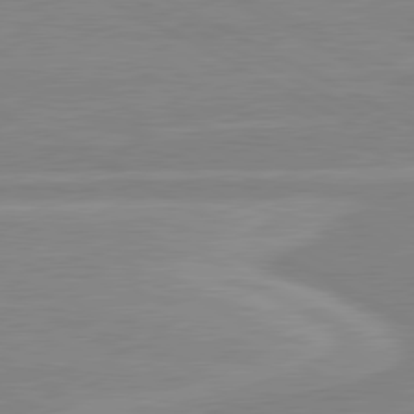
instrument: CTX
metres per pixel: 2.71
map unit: lApd
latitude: 80.5546
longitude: 170.7652
